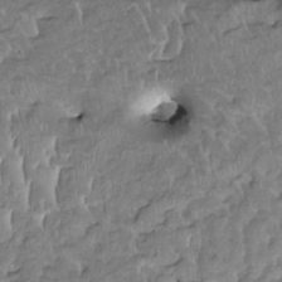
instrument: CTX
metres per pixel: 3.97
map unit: HNhu
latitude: 2.8002
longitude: 8.7463
